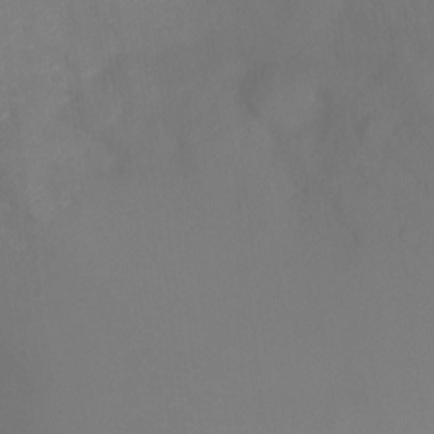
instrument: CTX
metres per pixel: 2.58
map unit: Ht
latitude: -3.8422
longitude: -28.0822
